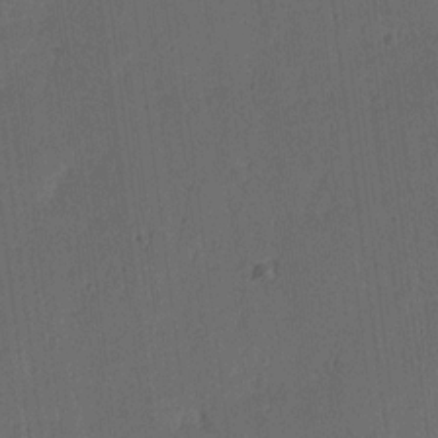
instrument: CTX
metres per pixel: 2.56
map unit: Ave
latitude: 13.8961
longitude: -106.6302
